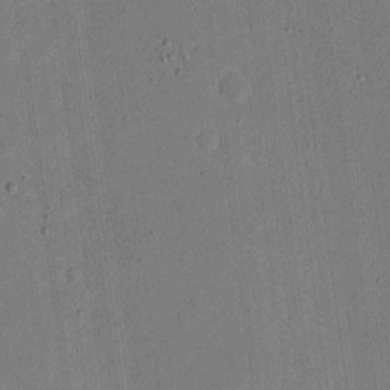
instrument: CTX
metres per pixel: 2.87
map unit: eHh
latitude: 18.5168
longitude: -69.7072
